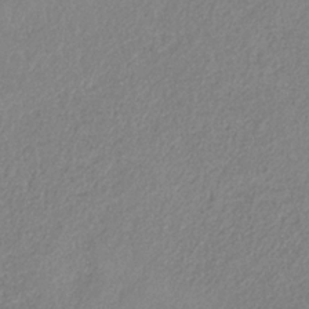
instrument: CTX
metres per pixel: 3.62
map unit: HNb
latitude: -31.9178
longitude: 58.9352
